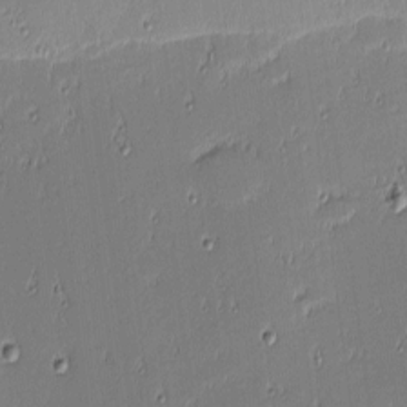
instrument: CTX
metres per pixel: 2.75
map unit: eHh
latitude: -3.4076
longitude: -82.8002
